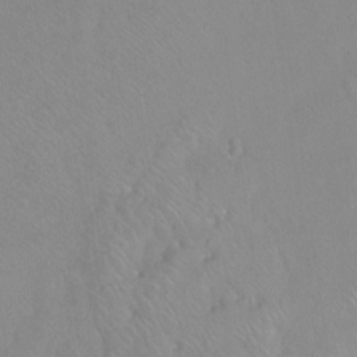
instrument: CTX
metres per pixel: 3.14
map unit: Ht
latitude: -15.1998
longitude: -43.0647
